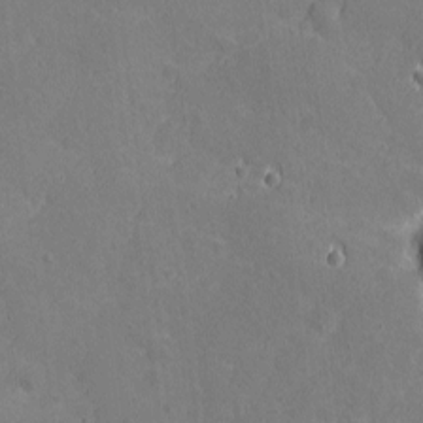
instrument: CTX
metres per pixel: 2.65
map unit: eHh
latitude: 3.6316
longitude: -74.8569
